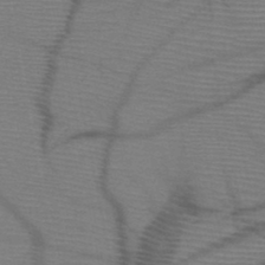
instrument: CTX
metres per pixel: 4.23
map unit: HNb
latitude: -47.5777
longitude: -40.5167
